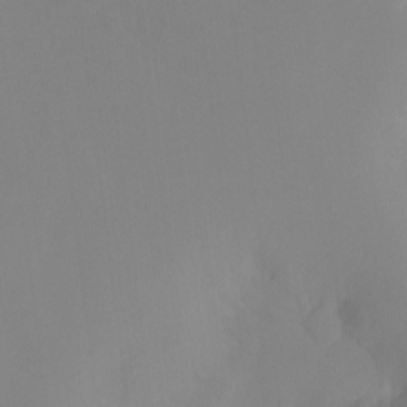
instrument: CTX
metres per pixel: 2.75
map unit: Ht
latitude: -12.1417
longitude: -47.7261
